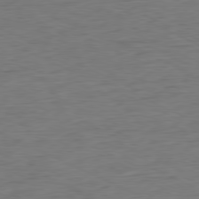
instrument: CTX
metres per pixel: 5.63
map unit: Ap
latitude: -80.5574
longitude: -81.7639
